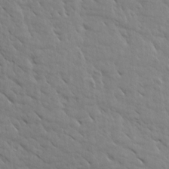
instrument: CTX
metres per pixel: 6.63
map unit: Aa
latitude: 15.7639
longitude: -142.5735
